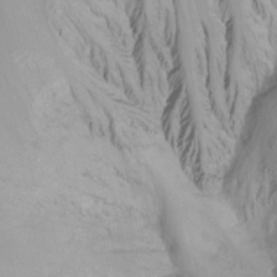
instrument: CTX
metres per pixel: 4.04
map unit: Nhu
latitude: -13.4643
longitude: -66.5356
